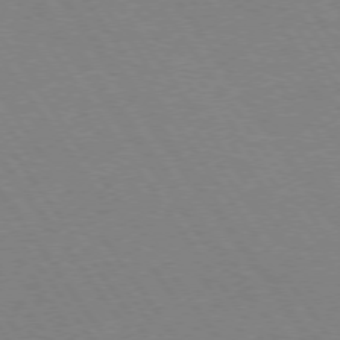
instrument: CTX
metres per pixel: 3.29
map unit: Hpe
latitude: 74.0444
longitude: -141.0647
